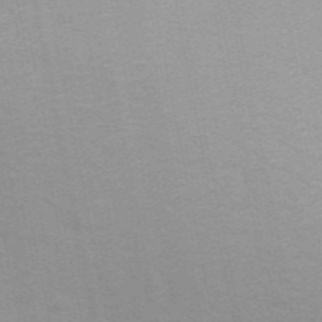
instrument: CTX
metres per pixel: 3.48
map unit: ANa
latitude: 49.2348
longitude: -74.0633
